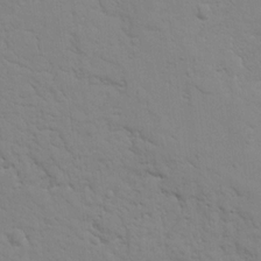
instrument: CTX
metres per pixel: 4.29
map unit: Nhu
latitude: 17.6883
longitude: -78.4979
